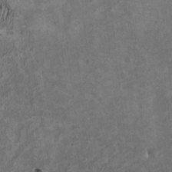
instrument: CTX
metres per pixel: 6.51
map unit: HNhu
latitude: 2.8002
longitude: -4.3656
